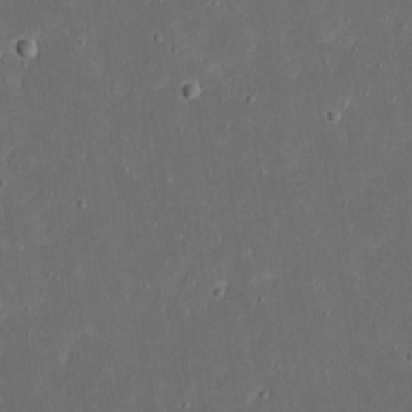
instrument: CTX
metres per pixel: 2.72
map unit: eHh
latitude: 17.6883
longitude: -73.4805
